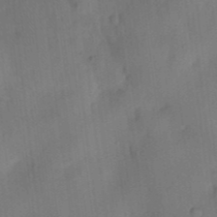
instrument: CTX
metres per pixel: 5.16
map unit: eHh
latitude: 4.9514
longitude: -73.9528
